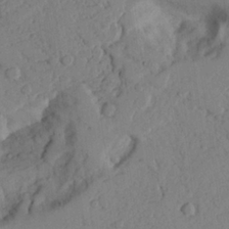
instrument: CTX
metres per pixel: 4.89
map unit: Aa
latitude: 23.7638
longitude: -131.9340
